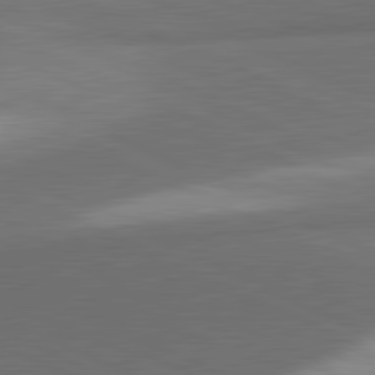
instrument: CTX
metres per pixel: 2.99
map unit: lApd
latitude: 81.6505
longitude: 139.7100
